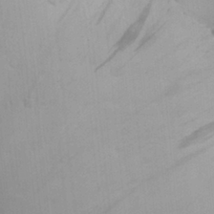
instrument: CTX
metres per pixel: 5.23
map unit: Aa
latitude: 27.0081
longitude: -136.6869
